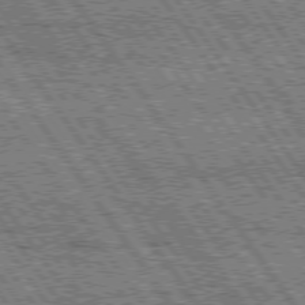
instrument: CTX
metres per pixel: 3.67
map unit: Hpe
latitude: 75.1403
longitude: -153.6883
